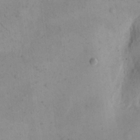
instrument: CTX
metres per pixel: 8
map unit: eHh
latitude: 14.9703
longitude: -67.7449
